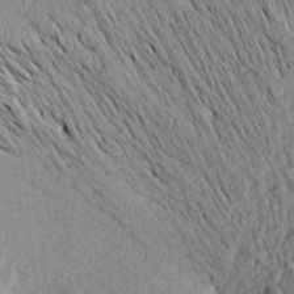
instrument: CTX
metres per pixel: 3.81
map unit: Aa
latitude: 18.3089
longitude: -147.5372
